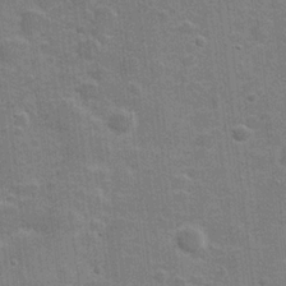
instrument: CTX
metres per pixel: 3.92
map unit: Hve
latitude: 18.5545
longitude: 151.9745
